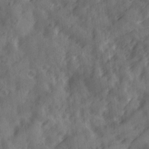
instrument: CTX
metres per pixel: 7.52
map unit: Ave
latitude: 19.2915
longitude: -131.8584
